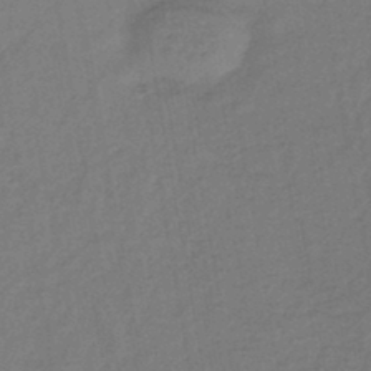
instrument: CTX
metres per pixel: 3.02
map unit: lHb
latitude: -42.9541
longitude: 68.1983
